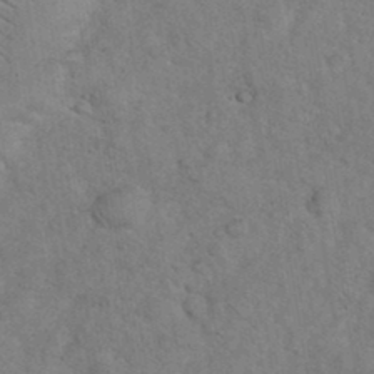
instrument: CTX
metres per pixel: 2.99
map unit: eHh
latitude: 36.5168
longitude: -64.5168
